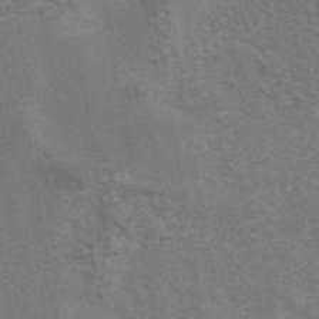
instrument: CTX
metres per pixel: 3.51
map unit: eAb
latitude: 42.3845
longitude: 106.5763
